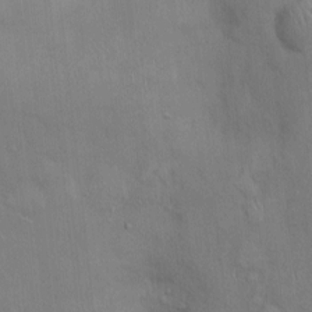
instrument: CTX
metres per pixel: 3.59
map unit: Ht
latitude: -4.5384
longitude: -14.4601
